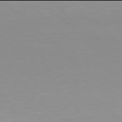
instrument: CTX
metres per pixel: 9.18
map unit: Hpe
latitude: 77.9906
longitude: -132.8569
